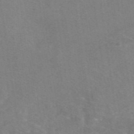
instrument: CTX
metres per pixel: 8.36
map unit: eAb
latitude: 47.7072
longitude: 115.1998
